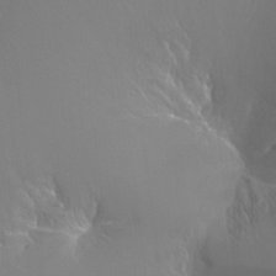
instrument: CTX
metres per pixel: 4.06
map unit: Ht
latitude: -11.4266
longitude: -44.9136
